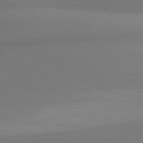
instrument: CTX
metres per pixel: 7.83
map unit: lApd
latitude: 80.8758
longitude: 131.5588
